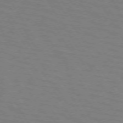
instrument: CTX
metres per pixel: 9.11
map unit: lApd
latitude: 72.4601
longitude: -57.9150
